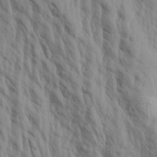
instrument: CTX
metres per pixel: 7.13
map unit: Aa
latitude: 19.3292
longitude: -147.0837
